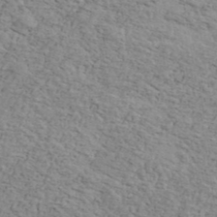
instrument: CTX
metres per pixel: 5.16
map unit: Ave
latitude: 41.3670
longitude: -109.4426
